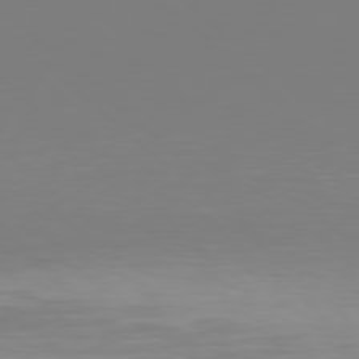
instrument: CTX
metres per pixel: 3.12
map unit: Hpe
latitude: 78.1389
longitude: -132.5735
